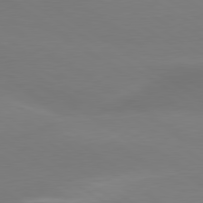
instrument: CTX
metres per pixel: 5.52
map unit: lApd
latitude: 79.9150
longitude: -134.6112
